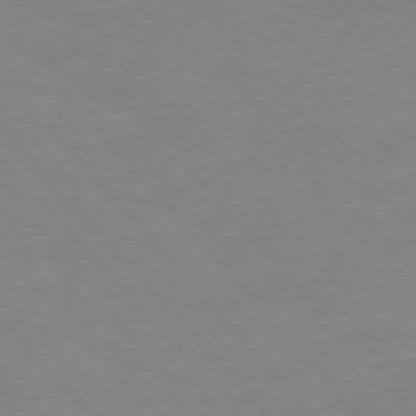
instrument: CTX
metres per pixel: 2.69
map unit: Ap
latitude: -76.9353
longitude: -88.3846
